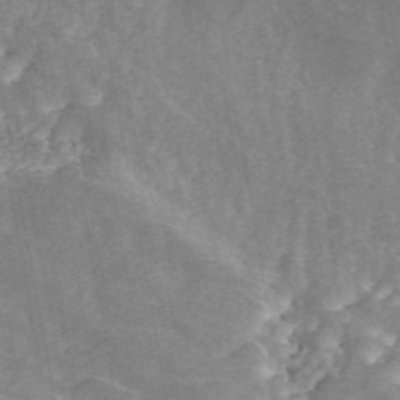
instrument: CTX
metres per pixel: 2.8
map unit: ANa
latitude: 45.9339
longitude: 37.4076
